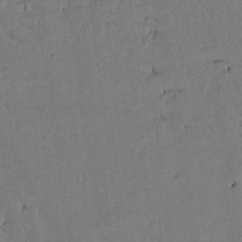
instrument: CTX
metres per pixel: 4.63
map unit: lAvf
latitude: 14.1200
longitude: -127.5749
